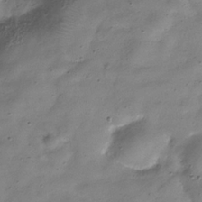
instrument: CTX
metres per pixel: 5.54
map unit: Hve
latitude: -32.0472
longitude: 90.7275
